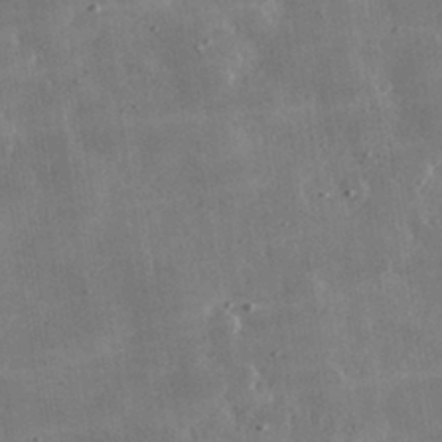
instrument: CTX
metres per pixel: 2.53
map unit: lHvf
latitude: 32.1011
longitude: -91.0081
